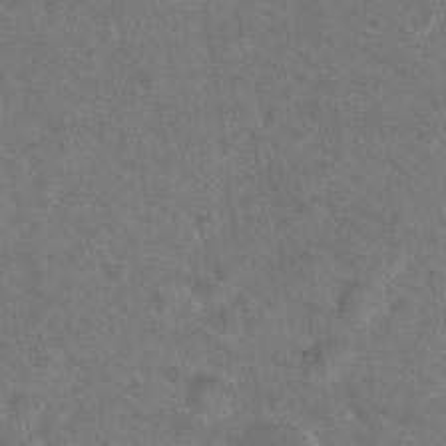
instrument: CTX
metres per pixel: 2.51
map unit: Hto
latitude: 18.7435
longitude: -43.7072
